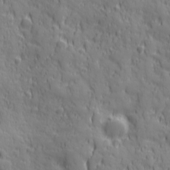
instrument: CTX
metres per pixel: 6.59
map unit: Ave
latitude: 19.6694
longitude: -132.7813
